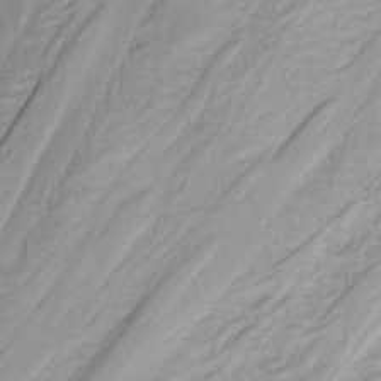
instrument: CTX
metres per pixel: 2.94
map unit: Nhu
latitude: -3.1242
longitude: -71.2537
